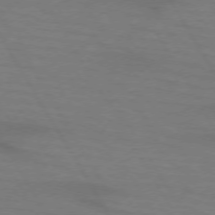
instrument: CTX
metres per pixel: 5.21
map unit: lApd
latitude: 72.5924
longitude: -57.3859
